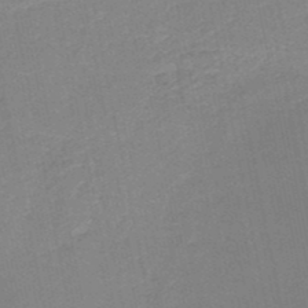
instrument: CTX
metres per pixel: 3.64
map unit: HNb
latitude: -50.2928
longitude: -49.2537
